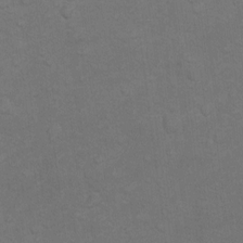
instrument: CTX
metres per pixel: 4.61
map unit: Nhu
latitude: 10.1578
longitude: -25.4615
